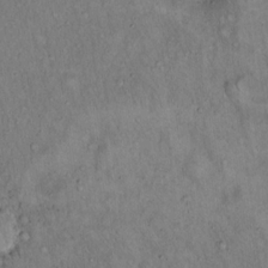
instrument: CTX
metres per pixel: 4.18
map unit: Hto
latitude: 15.1781
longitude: -59.1970
